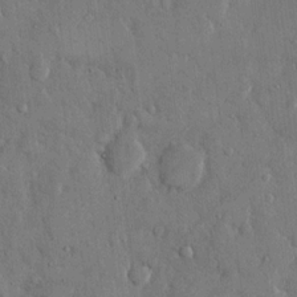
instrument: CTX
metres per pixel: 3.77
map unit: eHh
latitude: 14.4412
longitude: -68.5168
